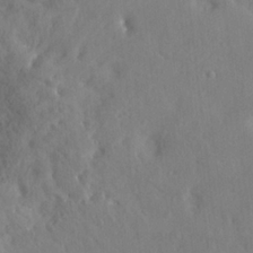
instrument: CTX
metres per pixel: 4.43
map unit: HNhu
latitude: 7.0836
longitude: -2.8380
